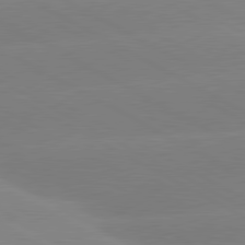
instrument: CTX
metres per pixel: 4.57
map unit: lApd
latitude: 80.4790
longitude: -153.8395
